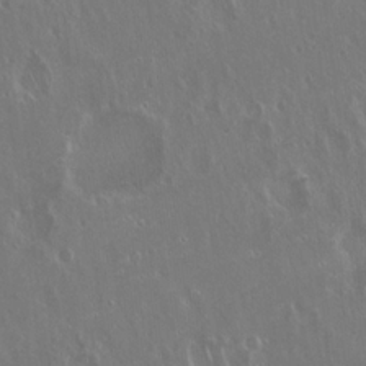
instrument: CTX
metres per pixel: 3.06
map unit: Hto
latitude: 18.6490
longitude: -57.3292
